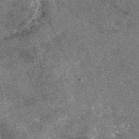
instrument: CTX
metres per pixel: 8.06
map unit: eAb
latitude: 48.1011
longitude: 108.2928
